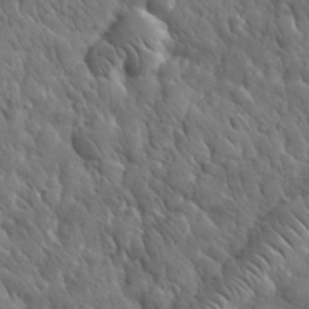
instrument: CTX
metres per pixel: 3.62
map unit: eHh
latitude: 32.3089
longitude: -71.3481
